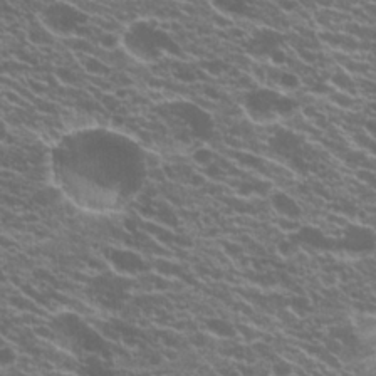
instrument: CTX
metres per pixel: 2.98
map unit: Hto
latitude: 21.0459
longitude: -35.0458
